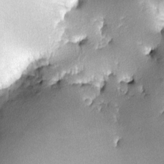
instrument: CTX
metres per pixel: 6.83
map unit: lHvf
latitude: -10.8597
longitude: -103.2726
